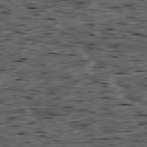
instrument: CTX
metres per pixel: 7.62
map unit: Ap
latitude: -79.4076
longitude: -91.2726
